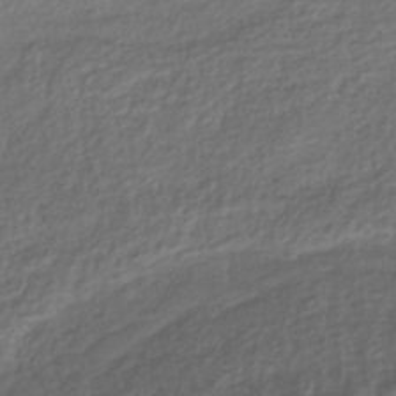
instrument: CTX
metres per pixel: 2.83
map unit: lHb
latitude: -38.5763
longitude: 69.7099
